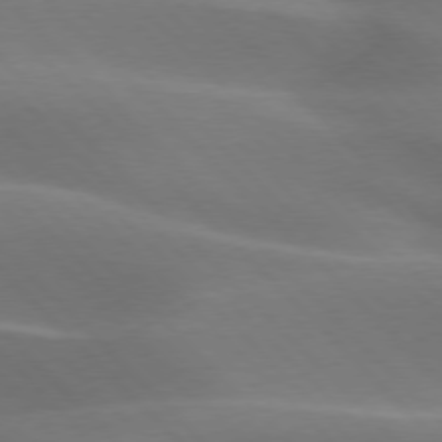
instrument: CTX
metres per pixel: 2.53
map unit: lApd
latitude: 75.9528
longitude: -61.9528
